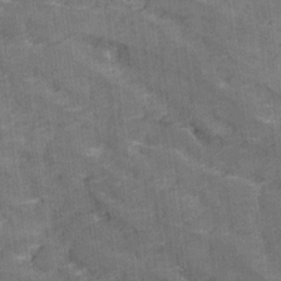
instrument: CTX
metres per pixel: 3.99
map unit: Ave
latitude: 18.7624
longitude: -135.5182
